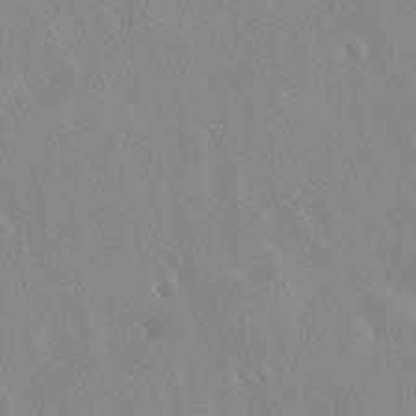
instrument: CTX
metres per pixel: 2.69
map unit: Hto
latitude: 17.8205
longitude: -57.7449
